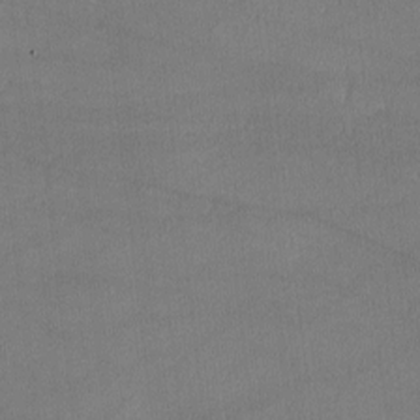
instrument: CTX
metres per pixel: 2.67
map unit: lHvf
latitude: -11.8422
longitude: -102.6490
